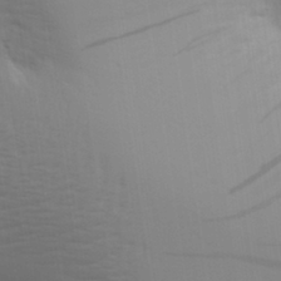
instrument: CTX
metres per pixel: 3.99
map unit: Aa
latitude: 30.8947
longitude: -133.5182
